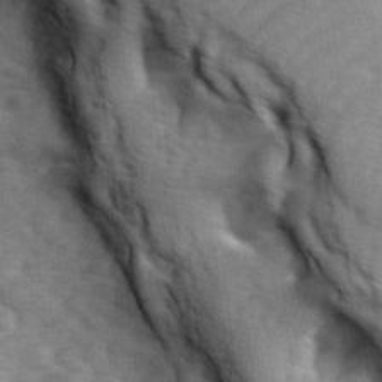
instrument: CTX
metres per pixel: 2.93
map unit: Ave
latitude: 1.0080
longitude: -111.8395
